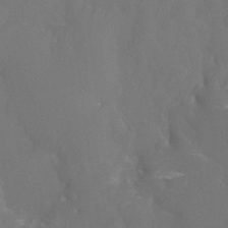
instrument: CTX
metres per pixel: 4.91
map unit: Htu
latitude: -7.7666
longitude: -33.1781
